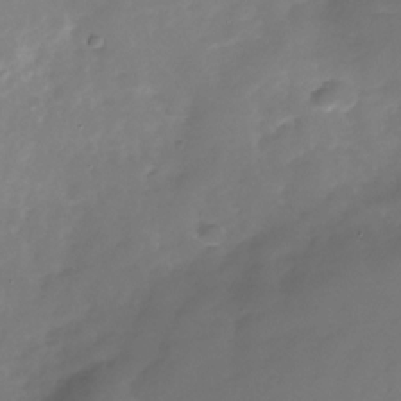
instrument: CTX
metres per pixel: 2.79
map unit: Nhu
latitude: -28.1606
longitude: -80.1011
